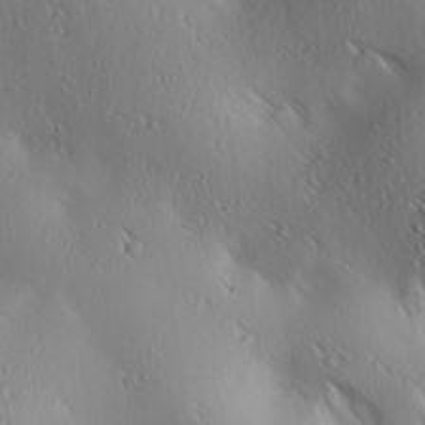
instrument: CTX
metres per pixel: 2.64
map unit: lAa
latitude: 17.7450
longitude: -138.7057
